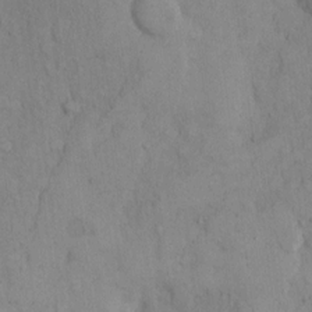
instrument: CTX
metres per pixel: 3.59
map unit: Hto
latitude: 9.4238
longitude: -60.6301
